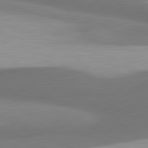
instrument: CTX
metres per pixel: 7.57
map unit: lApd
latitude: 81.3859
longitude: 171.4077
